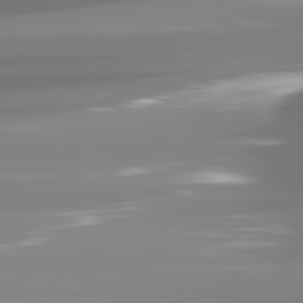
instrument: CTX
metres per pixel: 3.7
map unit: lApd
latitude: 81.7639
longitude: -137.4805
